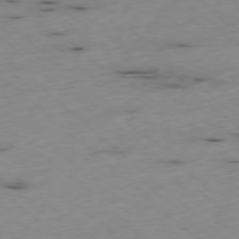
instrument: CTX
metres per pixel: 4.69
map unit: Ap
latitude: -78.1794
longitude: -60.1578
